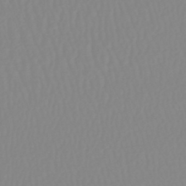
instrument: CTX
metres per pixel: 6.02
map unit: lHb
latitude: -44.6519
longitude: 74.2929
